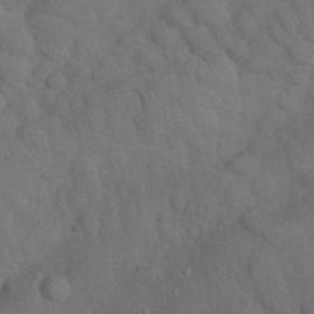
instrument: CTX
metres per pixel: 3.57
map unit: Nhu
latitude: 27.4615
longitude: -70.3845
